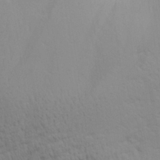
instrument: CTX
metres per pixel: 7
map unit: Aa
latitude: 29.4426
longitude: -134.3656
